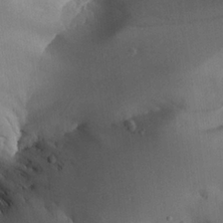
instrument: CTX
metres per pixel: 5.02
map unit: Aa
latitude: 24.7813
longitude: -128.4034
